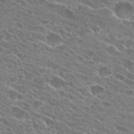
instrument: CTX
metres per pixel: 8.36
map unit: Hto
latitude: 26.4601
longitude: -41.7638
